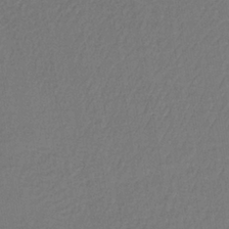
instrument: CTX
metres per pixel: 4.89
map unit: lHb
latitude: -35.1620
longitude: 63.6344
